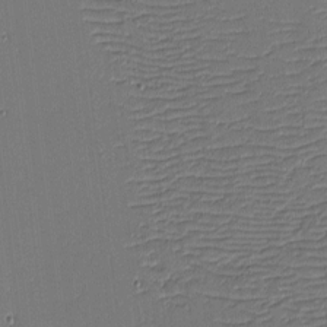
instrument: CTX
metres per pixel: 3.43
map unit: eHh
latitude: -3.8422
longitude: -81.7450
